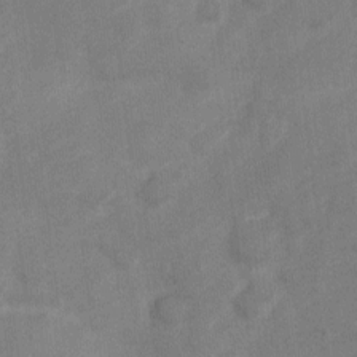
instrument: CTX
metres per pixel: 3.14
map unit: Nve
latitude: -18.3306
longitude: 108.1039
